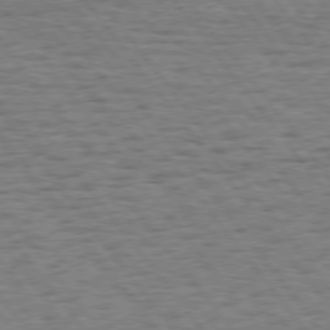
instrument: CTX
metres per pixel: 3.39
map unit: Hpe
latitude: 74.9514
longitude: -135.1403
